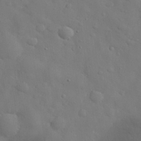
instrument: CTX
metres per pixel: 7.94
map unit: eHh
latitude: 29.9339
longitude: -73.0081
